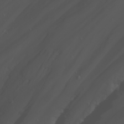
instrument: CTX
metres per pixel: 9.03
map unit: Nhu
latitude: -5.8611
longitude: -88.7813
